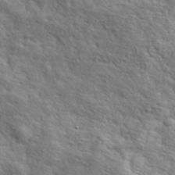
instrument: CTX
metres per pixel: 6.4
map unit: lHvf
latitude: 41.4993
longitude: -88.1389
